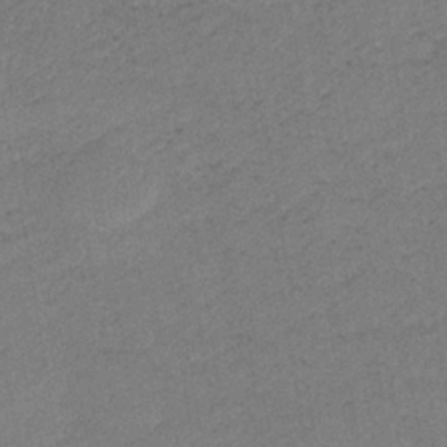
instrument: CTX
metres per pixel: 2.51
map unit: HNb
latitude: -33.9556
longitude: 62.4818
